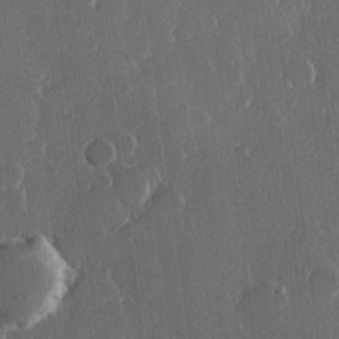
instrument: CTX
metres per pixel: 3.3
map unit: Hve
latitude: 22.5357
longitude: 148.1606
